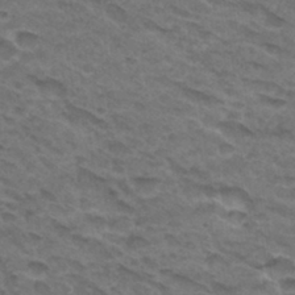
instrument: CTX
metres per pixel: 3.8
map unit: Hto
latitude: 32.1767
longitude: -47.5560
